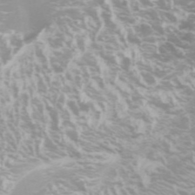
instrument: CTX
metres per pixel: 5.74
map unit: Htu
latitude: -6.3873
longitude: -72.8569
